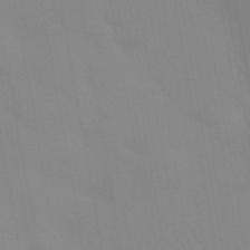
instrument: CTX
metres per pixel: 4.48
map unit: Aa
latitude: 32.4601
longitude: -145.8772
